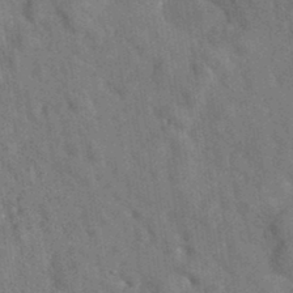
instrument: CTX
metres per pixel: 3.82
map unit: eAb
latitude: 34.5356
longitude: 111.1620
